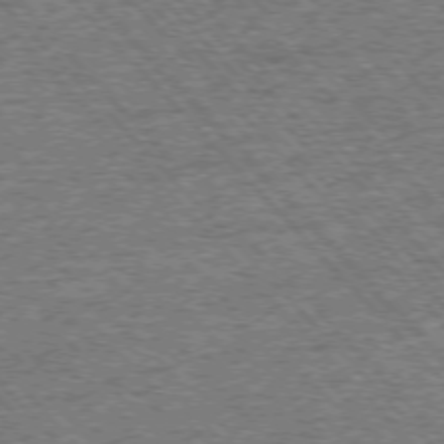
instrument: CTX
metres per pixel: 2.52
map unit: Ap
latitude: -76.0850
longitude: -92.6490
